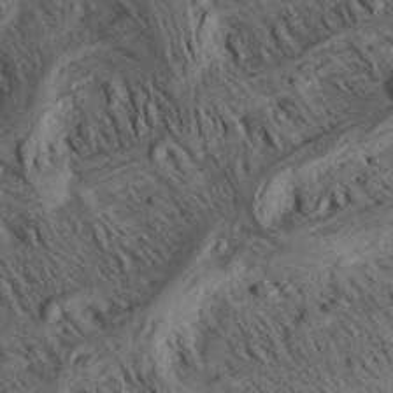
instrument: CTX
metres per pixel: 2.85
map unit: Aa
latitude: 26.8758
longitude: -143.8583
